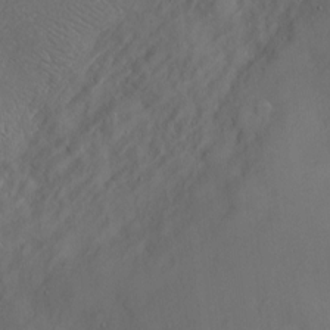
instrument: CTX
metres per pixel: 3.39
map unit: Htu
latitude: -6.9541
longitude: 160.3495
